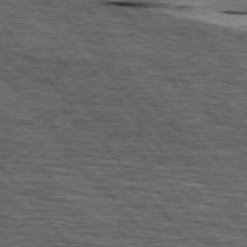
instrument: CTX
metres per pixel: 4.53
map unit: lApd
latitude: 75.9717
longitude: -86.3656
